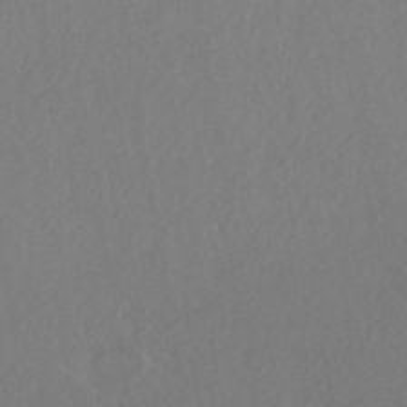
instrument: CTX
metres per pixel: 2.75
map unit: HNhu
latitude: -43.8422
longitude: 94.7841
